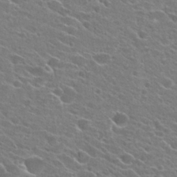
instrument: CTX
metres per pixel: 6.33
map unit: Hto
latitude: 24.1766
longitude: -41.2536
